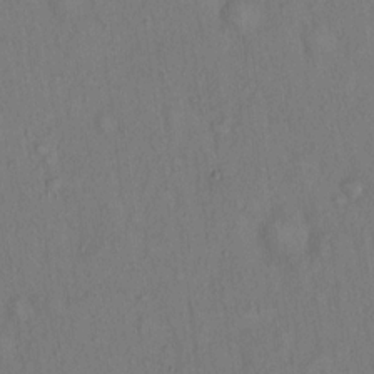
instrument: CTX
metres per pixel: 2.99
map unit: Hto
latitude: 14.6113
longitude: -60.1011
